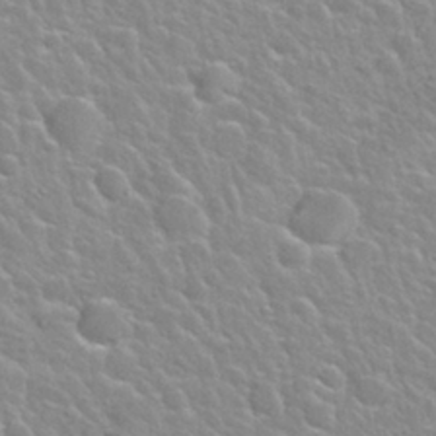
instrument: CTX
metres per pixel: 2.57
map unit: Nhu
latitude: 28.1011
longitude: -53.5182
